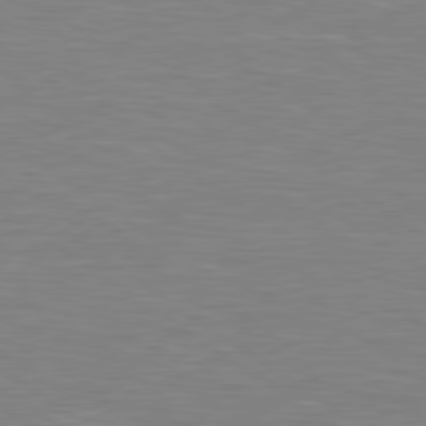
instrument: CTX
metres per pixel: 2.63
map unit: Hpe
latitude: 79.3482
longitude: -127.3104
